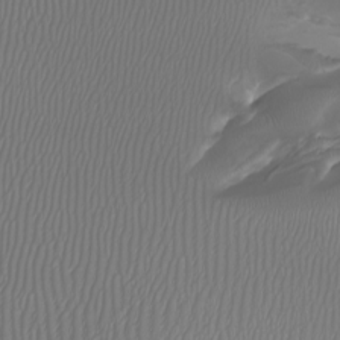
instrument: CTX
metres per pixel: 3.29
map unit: Nhu
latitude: -7.4076
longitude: -93.4804
